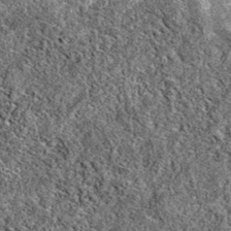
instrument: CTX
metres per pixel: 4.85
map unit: eAb
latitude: 37.9906
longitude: 106.1417
